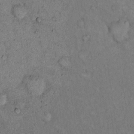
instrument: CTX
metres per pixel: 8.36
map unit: eHh
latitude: 15.6883
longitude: -61.9906
